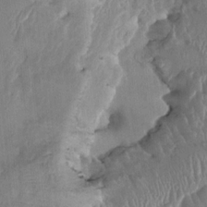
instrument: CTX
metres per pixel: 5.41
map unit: HNhu
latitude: 2.5734
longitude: -6.1956
